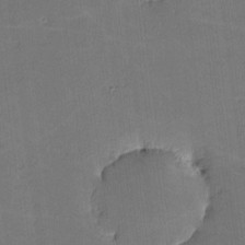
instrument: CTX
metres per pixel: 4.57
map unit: lHvf
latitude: -10.7652
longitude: -104.1767
